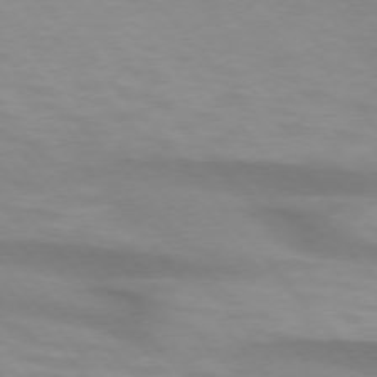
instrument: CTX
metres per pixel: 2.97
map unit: lApd
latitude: 74.5357
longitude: -60.3656
